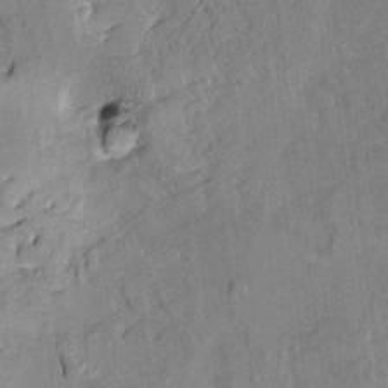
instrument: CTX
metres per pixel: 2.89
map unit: HNhu
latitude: 5.0647
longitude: 3.4832
